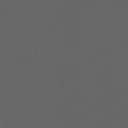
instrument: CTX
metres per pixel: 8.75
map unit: Ht
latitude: -7.7855
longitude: -38.9325
